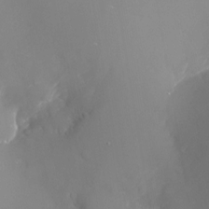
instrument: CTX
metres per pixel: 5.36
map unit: Nhu
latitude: -24.4251
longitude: -72.3279
